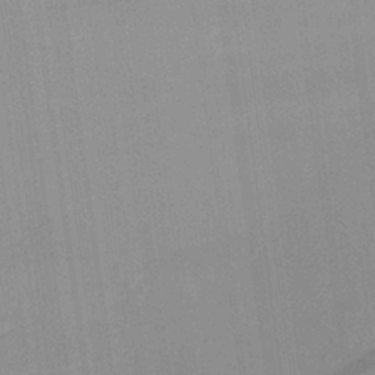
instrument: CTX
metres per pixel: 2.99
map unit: Aa
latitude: 25.7071
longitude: -143.8395
